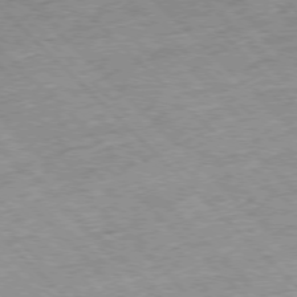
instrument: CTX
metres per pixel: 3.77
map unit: Hpe
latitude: -77.2943
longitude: -15.4427
